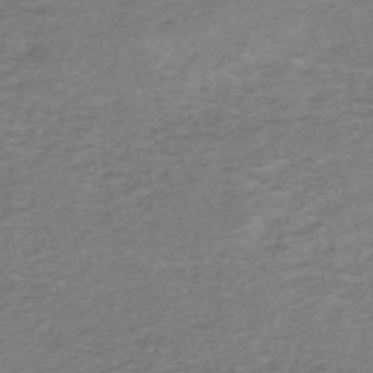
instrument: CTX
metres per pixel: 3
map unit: HNb
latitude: -54.3495
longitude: -43.0459
